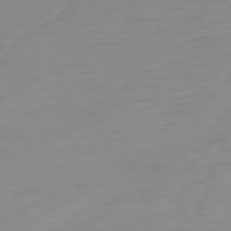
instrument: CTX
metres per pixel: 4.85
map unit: Ap
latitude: -77.4832
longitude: -78.2334
